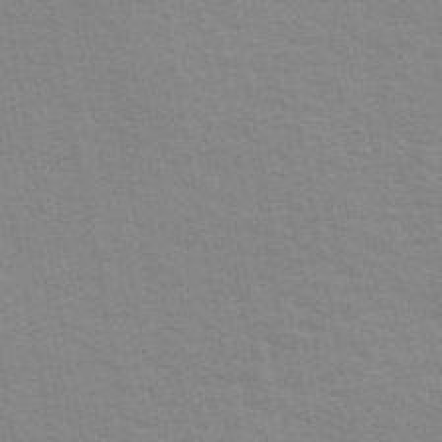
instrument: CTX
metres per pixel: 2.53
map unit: ANa
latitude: 49.4615
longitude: -74.0255
